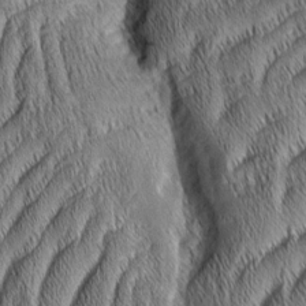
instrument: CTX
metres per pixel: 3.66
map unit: Aa
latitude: 6.8191
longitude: -130.9703
